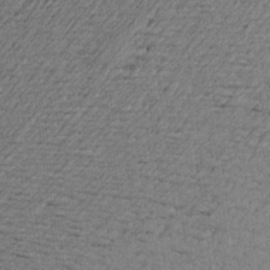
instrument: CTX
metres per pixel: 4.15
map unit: Aa
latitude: 22.5924
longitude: -144.4412
